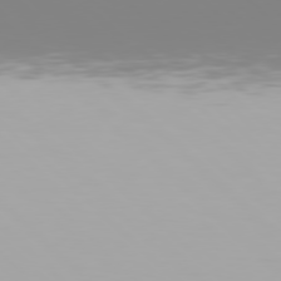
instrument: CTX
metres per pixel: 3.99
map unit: Hpe
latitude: 77.7638
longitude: -136.8947
